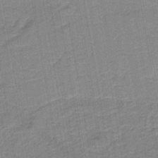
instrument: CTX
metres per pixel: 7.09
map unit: lHb
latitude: -36.1039
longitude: 59.1431
